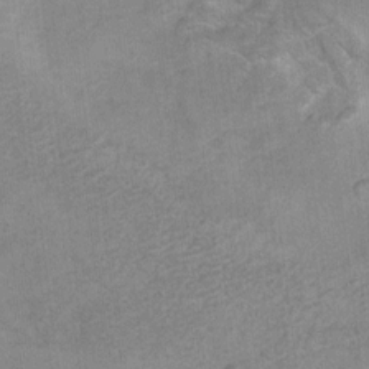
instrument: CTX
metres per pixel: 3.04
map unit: Hto
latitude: 6.6679
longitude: -36.6680
